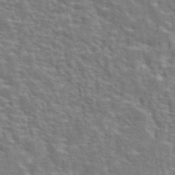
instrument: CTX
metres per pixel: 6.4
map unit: eAb
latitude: 43.6127
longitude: 107.9745
